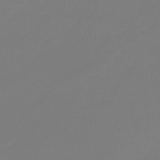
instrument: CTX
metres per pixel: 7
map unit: eHb
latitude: -46.9919
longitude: 86.2362
